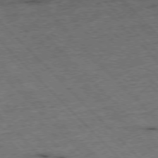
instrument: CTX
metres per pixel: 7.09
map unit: Hpe
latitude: -77.3321
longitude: -16.0822
